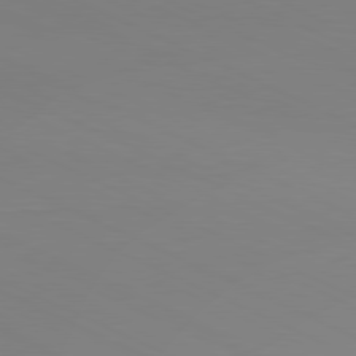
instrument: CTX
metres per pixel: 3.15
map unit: Hpe
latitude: -81.4644
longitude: 17.2565
